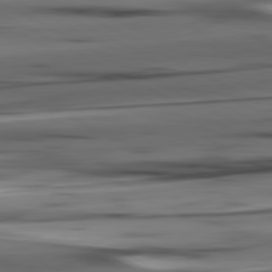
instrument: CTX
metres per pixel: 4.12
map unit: lApd
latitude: 80.9325
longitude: -123.0081
